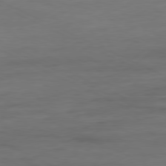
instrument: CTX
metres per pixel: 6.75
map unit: Ap
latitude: -80.7274
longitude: -82.2900
